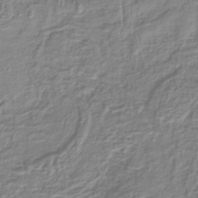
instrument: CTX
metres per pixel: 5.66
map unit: lHb
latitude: -38.9353
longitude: 58.8974
